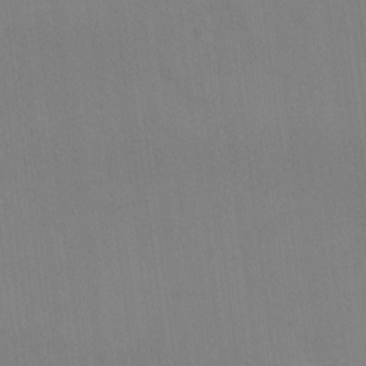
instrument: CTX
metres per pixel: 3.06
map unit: eHh
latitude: -8.5574
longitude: -68.5168
